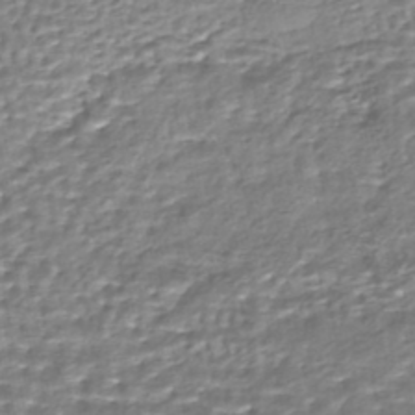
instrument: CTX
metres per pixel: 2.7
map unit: HNhu
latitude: -46.6518
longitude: 103.8422
